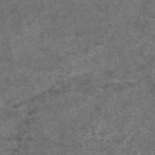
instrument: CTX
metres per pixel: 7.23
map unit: eAb
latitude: 47.6694
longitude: 108.3684
